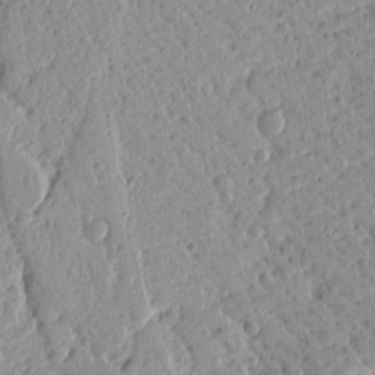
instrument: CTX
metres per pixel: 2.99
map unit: Ht
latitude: 9.9906
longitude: -77.8016
